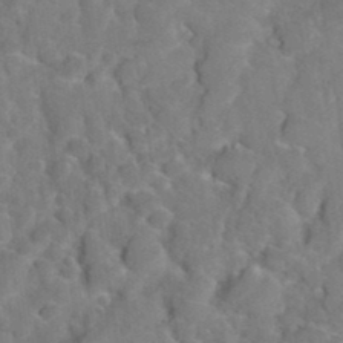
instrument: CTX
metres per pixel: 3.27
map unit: Hto
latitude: 35.6505
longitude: -48.7435
